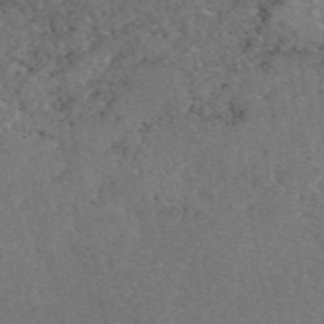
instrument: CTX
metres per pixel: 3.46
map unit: eAb
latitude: 48.4223
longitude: 107.0298
